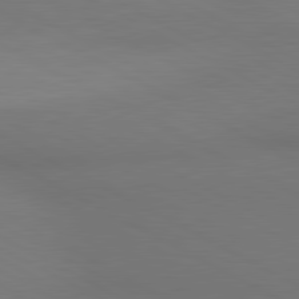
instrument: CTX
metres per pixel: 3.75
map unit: lApd
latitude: 80.6868
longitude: 138.9731
